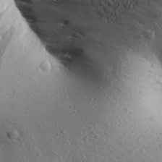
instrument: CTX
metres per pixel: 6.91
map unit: Aa
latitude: 27.1970
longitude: -142.5735
